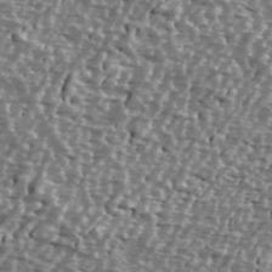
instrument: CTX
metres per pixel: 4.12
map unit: Ave
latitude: 40.0444
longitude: -112.3278
